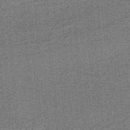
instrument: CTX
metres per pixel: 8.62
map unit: lHb
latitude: -39.5399
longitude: 53.8044
